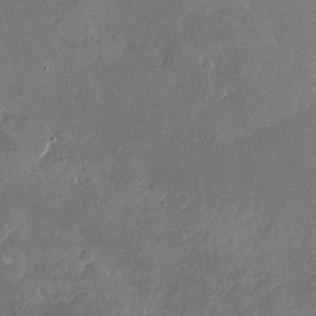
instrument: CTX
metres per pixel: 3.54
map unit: Nhu
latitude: -27.5966
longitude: -73.0459
